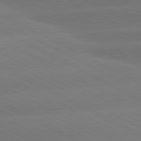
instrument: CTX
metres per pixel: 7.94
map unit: lApd
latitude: 80.8569
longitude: -147.7639
